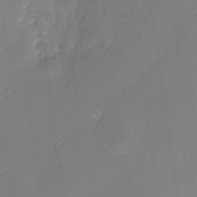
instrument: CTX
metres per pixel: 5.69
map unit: Nhu
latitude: -29.1620
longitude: -74.3089
